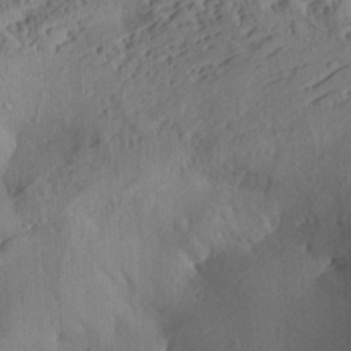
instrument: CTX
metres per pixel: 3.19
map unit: Aa
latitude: 29.6127
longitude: -133.0270
